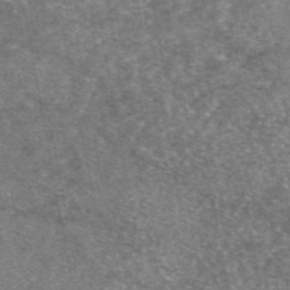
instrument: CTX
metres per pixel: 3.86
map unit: eAb
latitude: 47.0270
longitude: 123.2943
